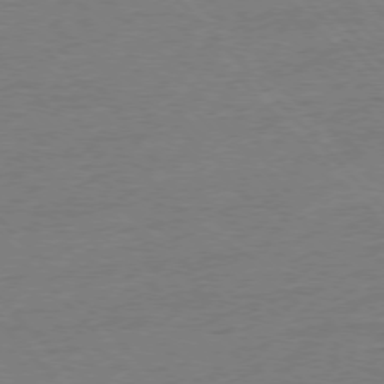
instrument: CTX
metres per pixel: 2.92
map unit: Ap
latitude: -77.2943
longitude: -95.3860
